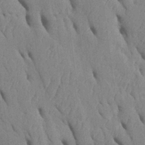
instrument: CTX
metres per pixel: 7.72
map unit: Htu
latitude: 1.9528
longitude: 148.7652
